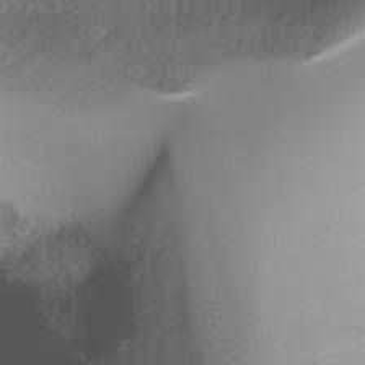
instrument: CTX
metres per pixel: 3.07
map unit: Ht
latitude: -17.3132
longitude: -45.9717
